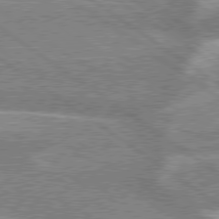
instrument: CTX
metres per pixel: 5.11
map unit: lApd
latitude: 79.0081
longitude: -159.8206
